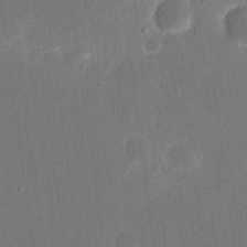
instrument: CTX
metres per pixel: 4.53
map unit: eHh
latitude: 19.0647
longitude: -68.8380
